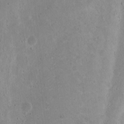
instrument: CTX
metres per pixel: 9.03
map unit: Nhu
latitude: 17.1025
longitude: -30.8380
